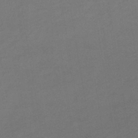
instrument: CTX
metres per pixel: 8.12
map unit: lHb
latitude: -39.4266
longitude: 69.4076
